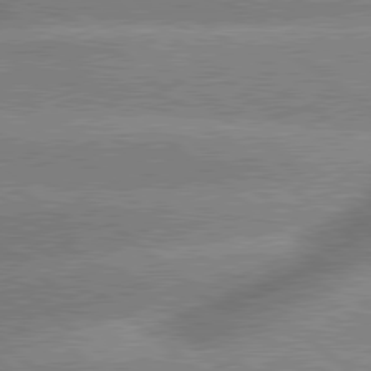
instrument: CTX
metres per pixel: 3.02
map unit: lApd
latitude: 79.9528
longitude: -148.4223
